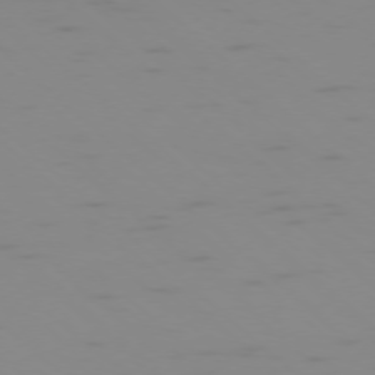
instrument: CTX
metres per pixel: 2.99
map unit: Ap
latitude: -77.1053
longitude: -67.7071
